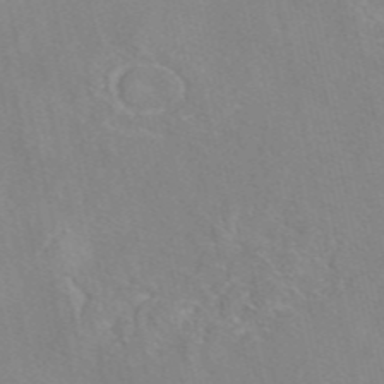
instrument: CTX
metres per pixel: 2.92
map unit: eAb
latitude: 47.0270
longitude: 112.9164
